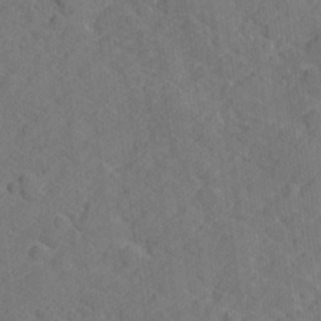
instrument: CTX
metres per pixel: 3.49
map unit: lHvf
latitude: 26.1200
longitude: 142.6707
